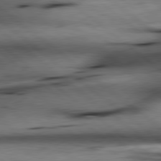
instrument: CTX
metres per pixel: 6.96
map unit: lApd
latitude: 79.1781
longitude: -140.5923
